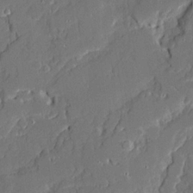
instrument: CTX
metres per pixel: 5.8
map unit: Ave
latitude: 20.5924
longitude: -128.3467
